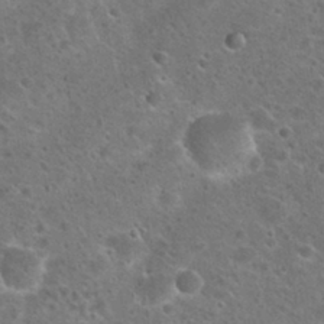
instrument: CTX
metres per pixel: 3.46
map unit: Hto
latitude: 22.7624
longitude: -48.1578
